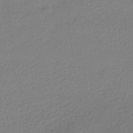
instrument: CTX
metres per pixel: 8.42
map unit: HNhu
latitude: -42.3117
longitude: 95.8800
